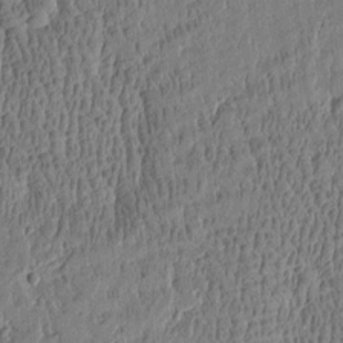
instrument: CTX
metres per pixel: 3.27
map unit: Htu
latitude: -4.5573
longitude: 175.3131
